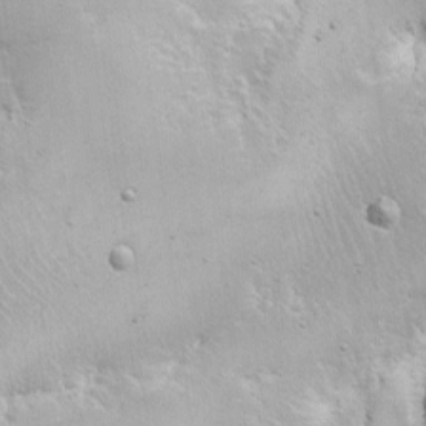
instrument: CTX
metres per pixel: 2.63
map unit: Nhe
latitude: -2.5195
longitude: -59.2537
